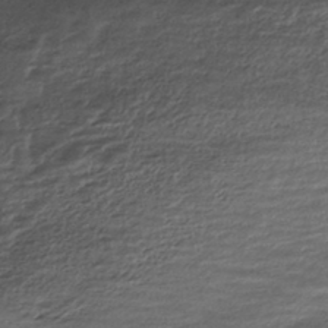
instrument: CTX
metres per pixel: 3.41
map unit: HNhu
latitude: -42.9163
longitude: 105.7099
